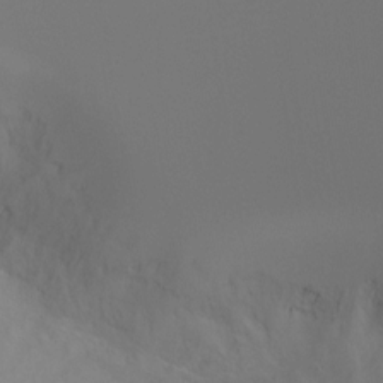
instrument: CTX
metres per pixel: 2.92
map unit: Ht
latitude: -4.2739
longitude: -61.0080
